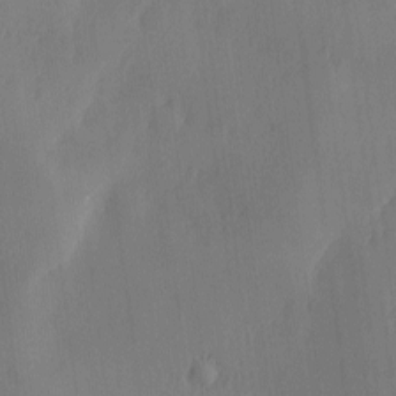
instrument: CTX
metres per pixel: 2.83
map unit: Ave
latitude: -10.9353
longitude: -121.8584
